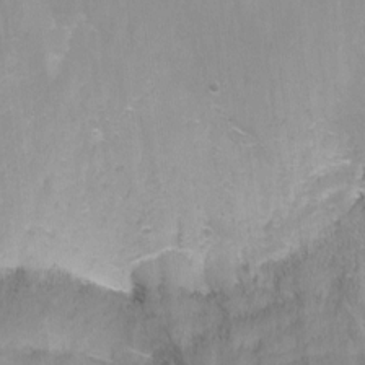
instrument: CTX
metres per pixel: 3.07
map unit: Nhu
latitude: -7.2943
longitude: -51.2348
